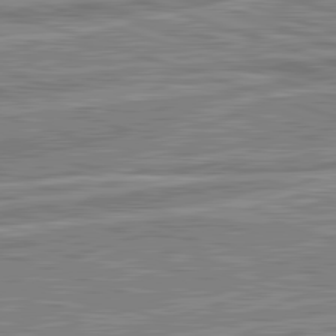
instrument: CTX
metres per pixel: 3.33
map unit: lApd
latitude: 82.4601
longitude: 138.3684
